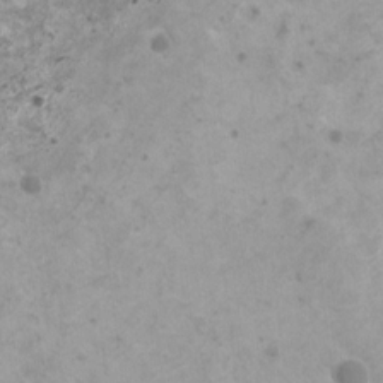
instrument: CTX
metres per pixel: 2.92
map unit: HNhu
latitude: -0.4251
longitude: 3.5210
